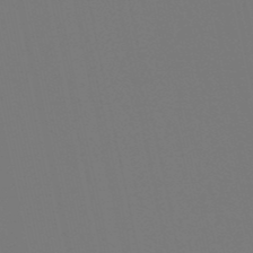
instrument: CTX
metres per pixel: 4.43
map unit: lHb
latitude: -50.1984
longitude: 70.2173
